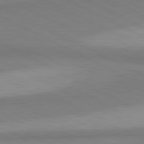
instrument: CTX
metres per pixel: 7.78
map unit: lApd
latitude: 81.0269
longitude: 157.5399
